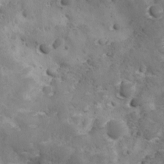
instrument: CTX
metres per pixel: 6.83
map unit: Ave
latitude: 11.1025
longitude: -106.1011
